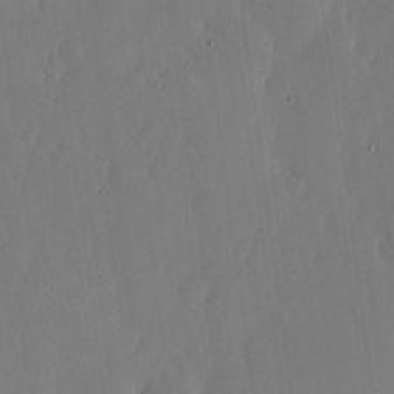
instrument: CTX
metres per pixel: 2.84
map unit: lHvf
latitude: 18.5356
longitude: -114.8002
